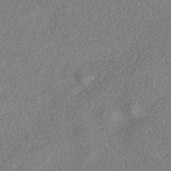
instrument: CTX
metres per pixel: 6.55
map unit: eHh
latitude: -42.3117
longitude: 118.8597
